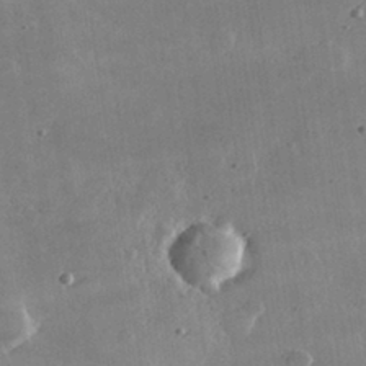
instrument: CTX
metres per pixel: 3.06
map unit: lHvf
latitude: 32.2145
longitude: -91.2348
